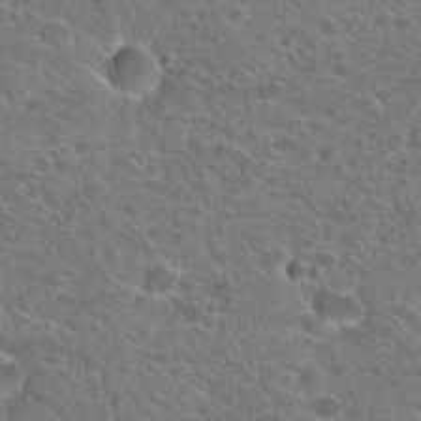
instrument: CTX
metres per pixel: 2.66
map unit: Hto
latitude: 25.3859
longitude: -46.0822
